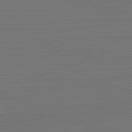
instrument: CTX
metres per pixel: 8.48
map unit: Hpe
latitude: -81.7100
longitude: 7.4643
